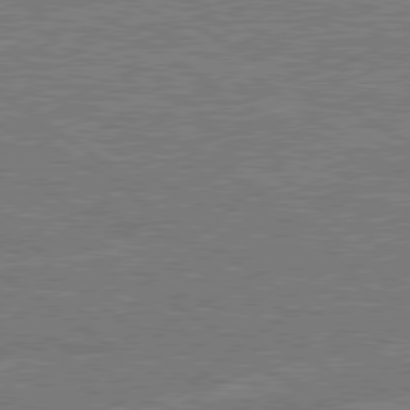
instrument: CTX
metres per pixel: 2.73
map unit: Hpe
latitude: 79.1214
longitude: -130.8947
